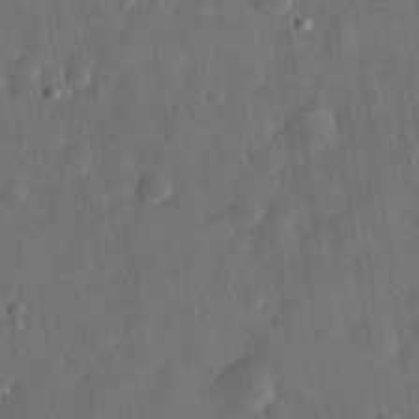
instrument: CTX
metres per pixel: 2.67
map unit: eHh
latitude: 31.1026
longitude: -74.9703
